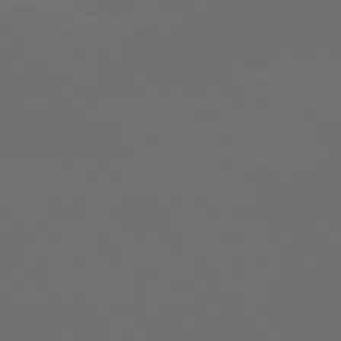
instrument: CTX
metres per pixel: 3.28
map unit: Ap
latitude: -76.0472
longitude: -74.9136
